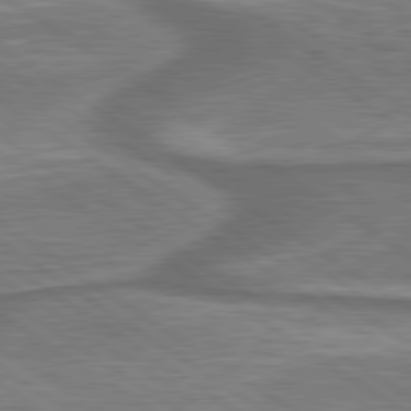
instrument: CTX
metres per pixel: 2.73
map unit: lApd
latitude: 79.9717
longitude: 171.3510
